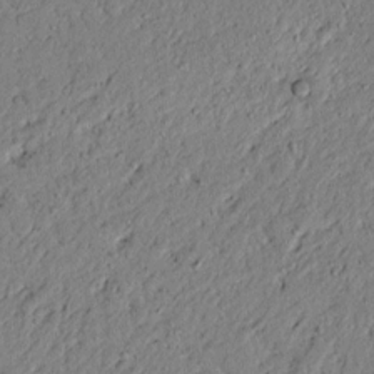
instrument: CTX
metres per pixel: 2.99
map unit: lAvf
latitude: 5.3859
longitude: 167.6911
